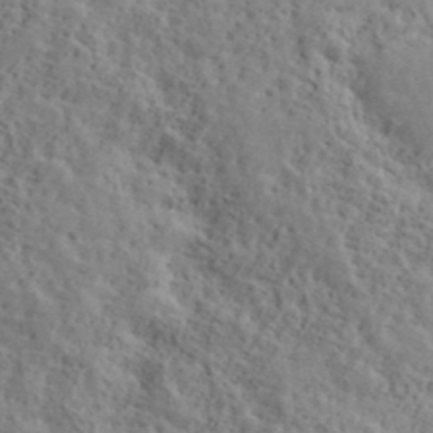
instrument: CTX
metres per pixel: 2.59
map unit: lHvf
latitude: 39.3104
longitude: -87.7260
